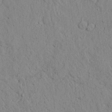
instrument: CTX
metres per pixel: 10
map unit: Ave
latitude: 24.0633
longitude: -133.6883
